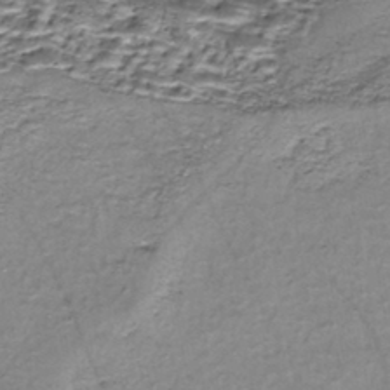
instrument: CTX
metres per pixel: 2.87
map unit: Nhe
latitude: -45.5399
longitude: 153.4454
